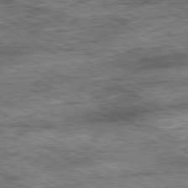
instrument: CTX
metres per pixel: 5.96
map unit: Ap
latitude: -80.7841
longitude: -89.8962
